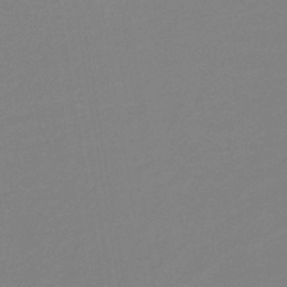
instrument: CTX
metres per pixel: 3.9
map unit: lHb
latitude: -33.4266
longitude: 67.3321
